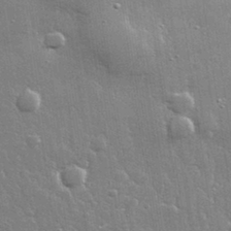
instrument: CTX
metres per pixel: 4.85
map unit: lHvf
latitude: 32.3656
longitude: -91.4426
